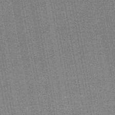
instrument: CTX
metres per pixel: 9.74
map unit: lHb
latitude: -44.7274
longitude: 58.1794
